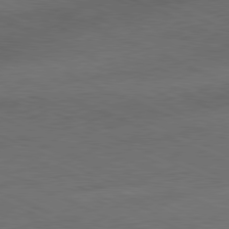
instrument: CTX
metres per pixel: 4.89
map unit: Ap
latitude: -81.4644
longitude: -71.2726
